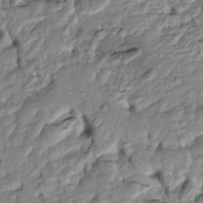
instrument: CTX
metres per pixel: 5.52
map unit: Htu
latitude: -6.1228
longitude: 154.2739
